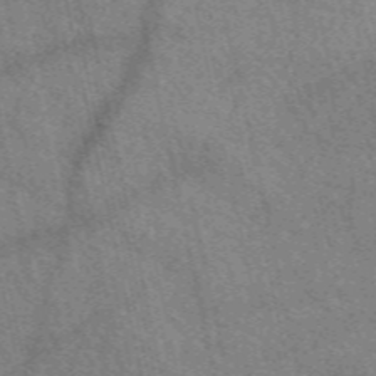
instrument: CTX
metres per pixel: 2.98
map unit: eAb
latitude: 51.0458
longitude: 114.0850
